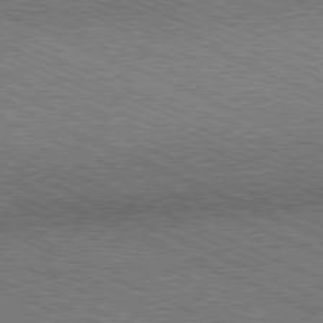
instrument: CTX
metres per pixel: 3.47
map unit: Ap
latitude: -81.0109
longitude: -75.2915
